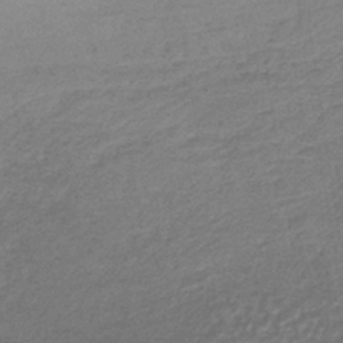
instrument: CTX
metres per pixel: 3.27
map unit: lHb
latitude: -36.5195
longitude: 59.6343
